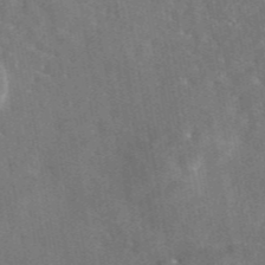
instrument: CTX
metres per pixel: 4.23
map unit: eAb
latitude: 45.6505
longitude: 116.8596
